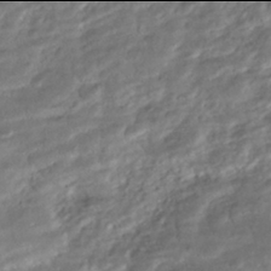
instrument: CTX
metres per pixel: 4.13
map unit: ANa
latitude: -42.0094
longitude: 109.0108
